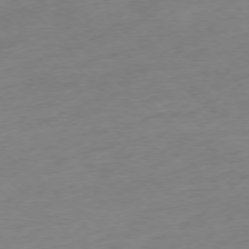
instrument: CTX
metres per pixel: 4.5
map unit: Ap
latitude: -77.0675
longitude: -62.8002
